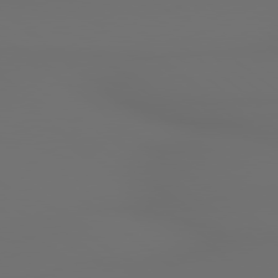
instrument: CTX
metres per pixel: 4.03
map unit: lApd
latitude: 79.2348
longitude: 177.5777
